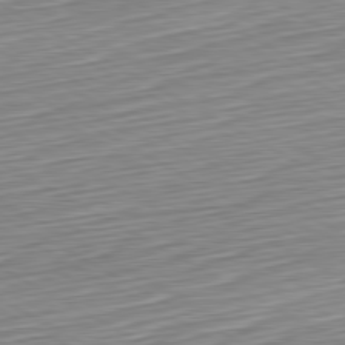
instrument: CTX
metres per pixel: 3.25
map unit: Hpe
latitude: -80.6330
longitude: 23.3510
